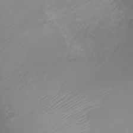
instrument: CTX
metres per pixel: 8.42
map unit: Ht
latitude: -2.0849
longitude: -18.7435
